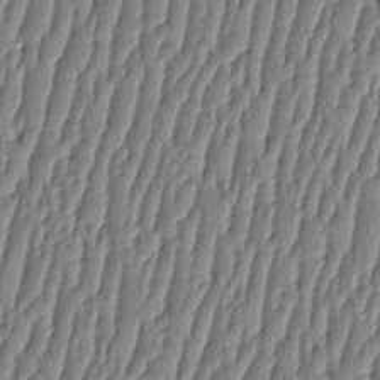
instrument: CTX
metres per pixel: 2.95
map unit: HNhu
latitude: -3.7855
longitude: 13.9745
